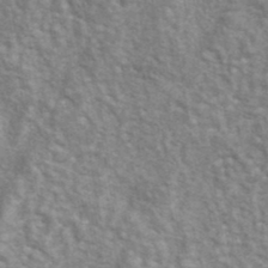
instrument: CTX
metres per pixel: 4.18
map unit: eAb
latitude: 41.0458
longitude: 105.6155
